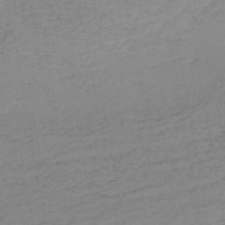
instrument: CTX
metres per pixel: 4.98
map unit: HNb
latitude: -51.3699
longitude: -52.8758
